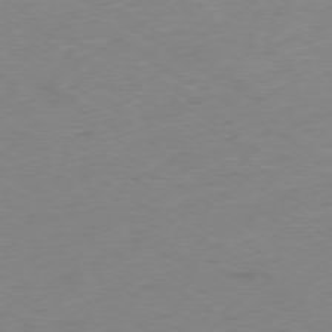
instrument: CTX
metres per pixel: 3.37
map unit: Ap
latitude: -78.5007
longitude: -57.8961
